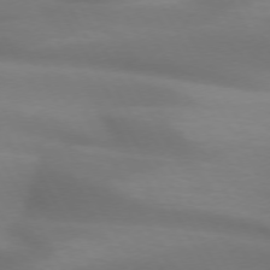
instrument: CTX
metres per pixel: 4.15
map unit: lApd
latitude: 72.5546
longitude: -49.5182
